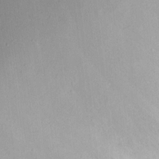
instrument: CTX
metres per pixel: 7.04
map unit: eHh
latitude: 17.4426
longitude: -73.8206
